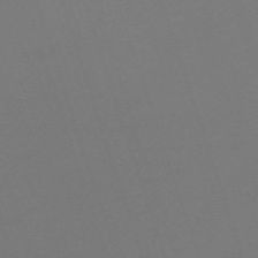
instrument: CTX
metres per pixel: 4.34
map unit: eHh
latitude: -62.9730
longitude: 51.7855
